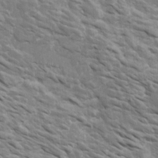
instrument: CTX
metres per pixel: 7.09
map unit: Htu
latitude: 2.6868
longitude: 142.2550
